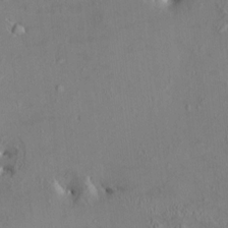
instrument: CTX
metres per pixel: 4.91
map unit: HNhu
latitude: 4.8947
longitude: 13.1998
